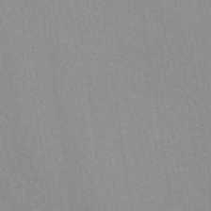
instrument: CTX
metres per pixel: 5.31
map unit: ANa
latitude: 36.4412
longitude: 13.1431
